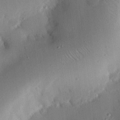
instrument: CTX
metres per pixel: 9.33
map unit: eHh
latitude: 22.6868
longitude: -90.8191
